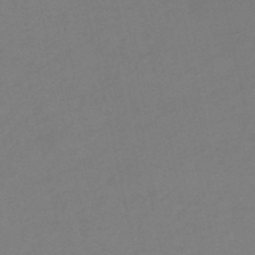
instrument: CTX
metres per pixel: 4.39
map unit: HNb
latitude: -53.3887
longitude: -50.6112
